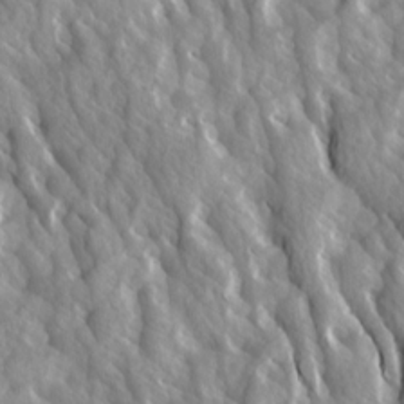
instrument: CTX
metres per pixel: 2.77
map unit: Ave
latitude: 14.8758
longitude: -132.4601
